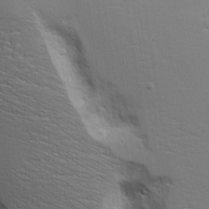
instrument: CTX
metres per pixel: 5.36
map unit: Aa
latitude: 18.5168
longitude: -125.3103
